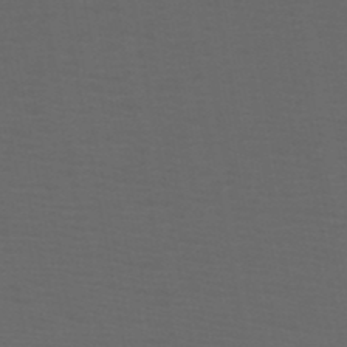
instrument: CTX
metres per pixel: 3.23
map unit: HNb
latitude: -50.0661
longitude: -46.0822
